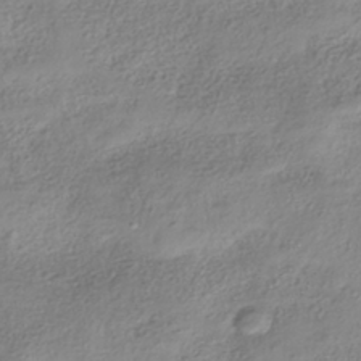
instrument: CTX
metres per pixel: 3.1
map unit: HNhu
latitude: -41.0108
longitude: 106.9353
